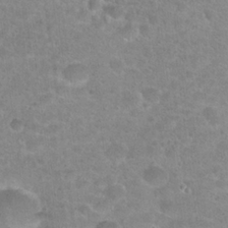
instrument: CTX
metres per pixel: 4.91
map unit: Hto
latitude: 24.9135
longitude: -48.1200
